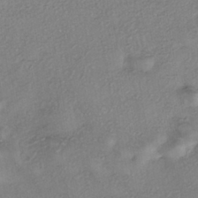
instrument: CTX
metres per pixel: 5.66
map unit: eHh
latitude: -41.8800
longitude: 119.7289
